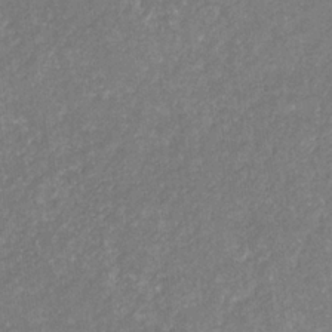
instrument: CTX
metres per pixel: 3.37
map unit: eHb
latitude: -31.5210
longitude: 70.1039
